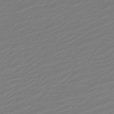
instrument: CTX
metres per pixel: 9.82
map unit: lHb
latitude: -46.4062
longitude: 59.5966
